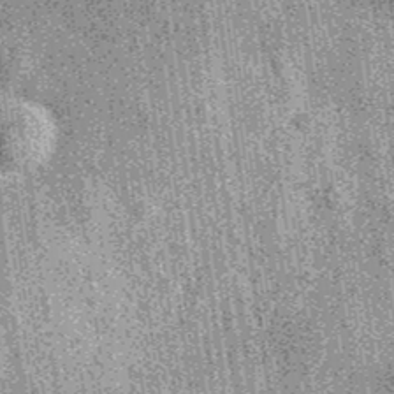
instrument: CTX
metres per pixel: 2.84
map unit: eAb
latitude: 37.7260
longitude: 107.8233
